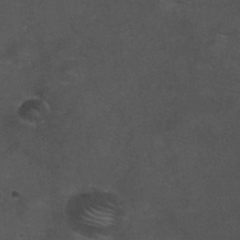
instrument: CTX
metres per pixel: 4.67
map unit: Nhu
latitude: 28.9325
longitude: -50.2144
